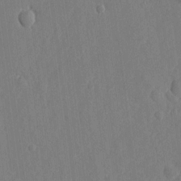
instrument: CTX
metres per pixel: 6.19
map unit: eHh
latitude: 5.9528
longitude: -73.1215
